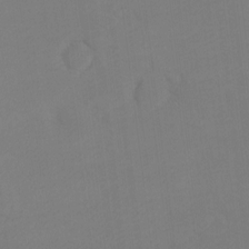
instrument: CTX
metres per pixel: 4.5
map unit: Ht
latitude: -7.5210
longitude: -34.3467
